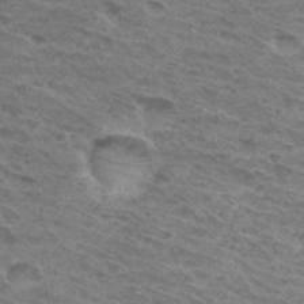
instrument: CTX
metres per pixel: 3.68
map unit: Hto
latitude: 32.2334
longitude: -46.5546
